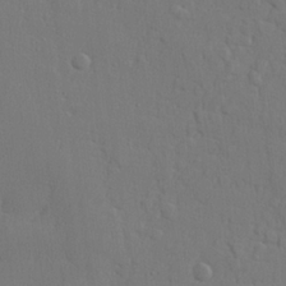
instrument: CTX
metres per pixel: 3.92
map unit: lHvf
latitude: 23.4426
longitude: 141.7289
